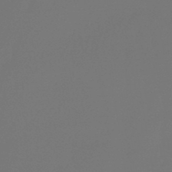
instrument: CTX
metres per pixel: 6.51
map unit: lHb
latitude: -47.5210
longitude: 61.6344
